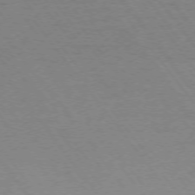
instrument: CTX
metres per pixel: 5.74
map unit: Ap
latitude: -75.6533
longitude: -64.6490
